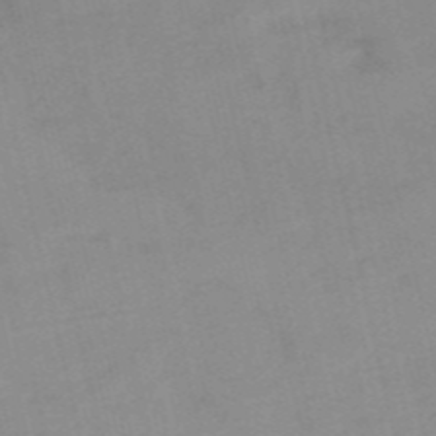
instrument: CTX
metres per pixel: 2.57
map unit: HNb
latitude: -54.9353
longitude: -45.4804
